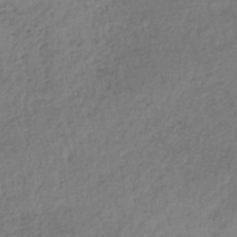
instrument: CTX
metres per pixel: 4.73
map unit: lHb
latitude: -38.6141
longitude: 68.1794
